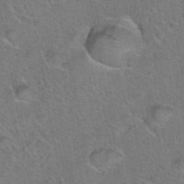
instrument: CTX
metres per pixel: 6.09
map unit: Hto
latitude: 35.8961
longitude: -48.8758
